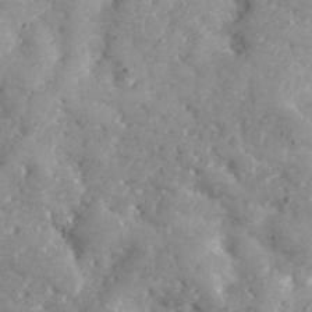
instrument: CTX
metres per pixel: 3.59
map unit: lHvf
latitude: 36.1767
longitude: -90.6113
